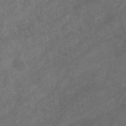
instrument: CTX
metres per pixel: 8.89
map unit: eHb
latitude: -32.6141
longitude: 71.7100
